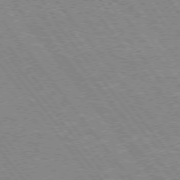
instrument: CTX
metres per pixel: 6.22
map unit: Hpe
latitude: 73.3671
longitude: -141.9150
